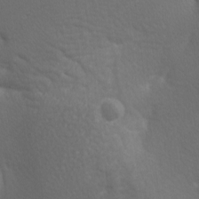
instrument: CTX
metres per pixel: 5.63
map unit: lAa
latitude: -9.5966
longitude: -125.8583
